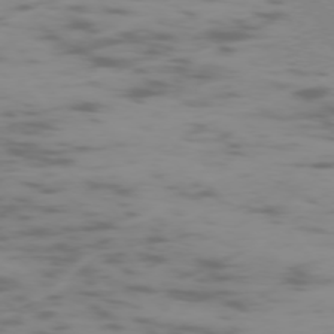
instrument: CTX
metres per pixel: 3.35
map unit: Ap
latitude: -75.5777
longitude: -67.3481
